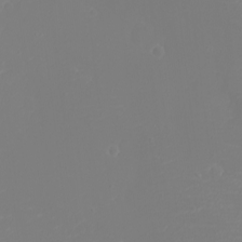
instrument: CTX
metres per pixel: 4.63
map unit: eHh
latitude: -2.8219
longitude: -75.1403
